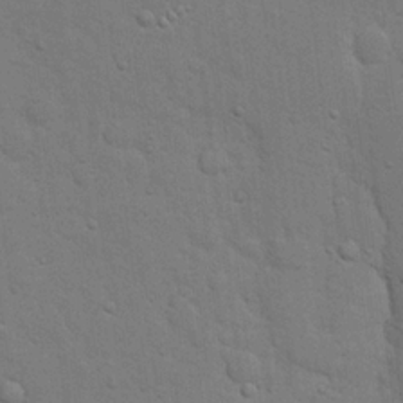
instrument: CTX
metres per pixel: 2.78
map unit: eHh
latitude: 19.8016
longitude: -62.3090
